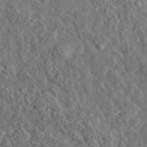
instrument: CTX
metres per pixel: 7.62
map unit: lHvf
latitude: 37.0081
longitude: -88.9136
